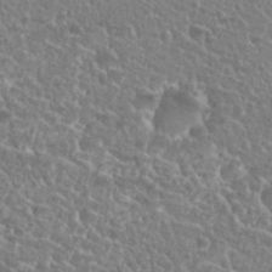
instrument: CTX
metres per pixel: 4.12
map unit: Nhu
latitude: 25.2537
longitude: -51.1970
